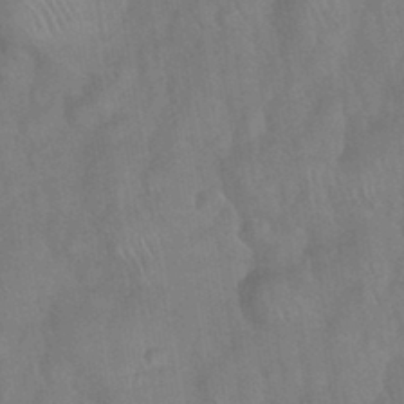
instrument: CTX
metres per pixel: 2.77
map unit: Nhu
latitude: 26.0822
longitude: -55.8583
